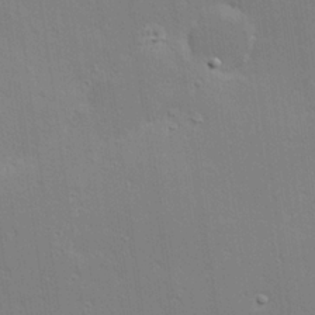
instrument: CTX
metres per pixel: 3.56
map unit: Hve
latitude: 25.3103
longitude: -93.9150
